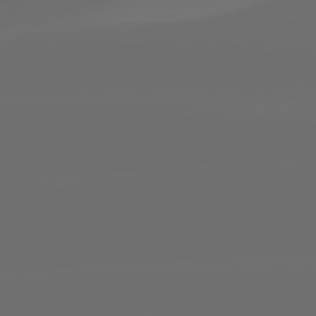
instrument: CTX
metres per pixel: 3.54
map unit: lApd
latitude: 82.1766
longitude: -165.1403
